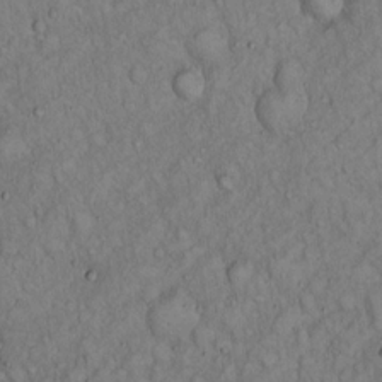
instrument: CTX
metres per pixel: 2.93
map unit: Hto
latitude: 15.5938
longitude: -57.2914
